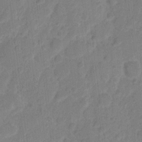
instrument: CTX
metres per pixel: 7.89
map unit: eHh
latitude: 10.2334
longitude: -65.8016
